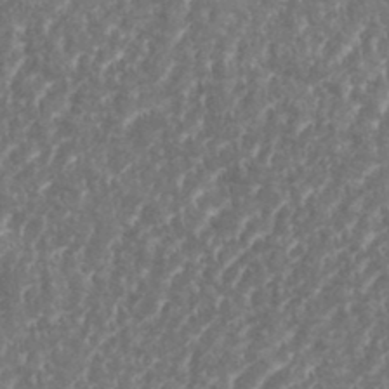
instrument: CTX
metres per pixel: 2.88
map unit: eHh
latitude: 35.0647
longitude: -134.3089
